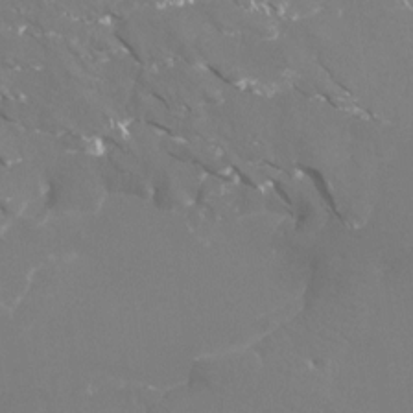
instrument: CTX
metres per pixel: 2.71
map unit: Htu
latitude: -13.2187
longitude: -48.3845
